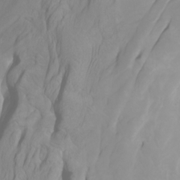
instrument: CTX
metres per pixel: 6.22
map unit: Ht
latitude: -2.0849
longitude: -61.7071
